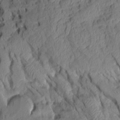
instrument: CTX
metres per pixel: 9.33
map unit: Aa
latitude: 8.7246
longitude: -127.9528
